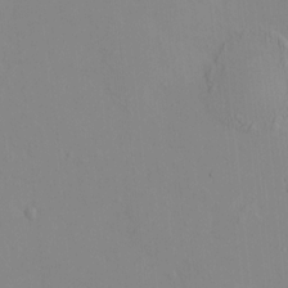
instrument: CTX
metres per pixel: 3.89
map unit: HNhu
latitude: 7.6694
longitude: 11.5777
